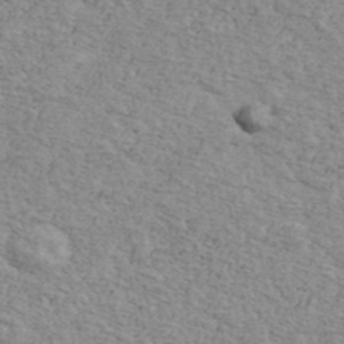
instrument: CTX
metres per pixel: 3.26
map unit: Ave
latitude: 41.3859
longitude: -109.2914
